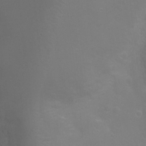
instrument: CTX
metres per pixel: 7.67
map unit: Ht
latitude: -4.1416
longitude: -18.8380
